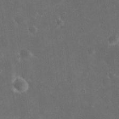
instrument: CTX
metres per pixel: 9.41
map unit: eHh
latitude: 19.8772
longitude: -65.8016
